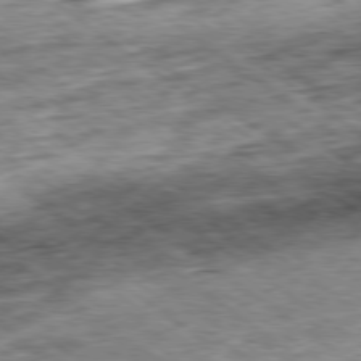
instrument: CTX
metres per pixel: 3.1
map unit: Ap
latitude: -79.5021
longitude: -76.2900
